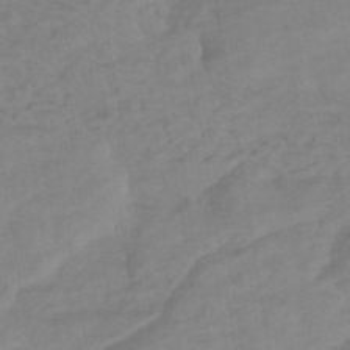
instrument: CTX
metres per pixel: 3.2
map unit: HNhu
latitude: -42.4062
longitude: 101.7855
